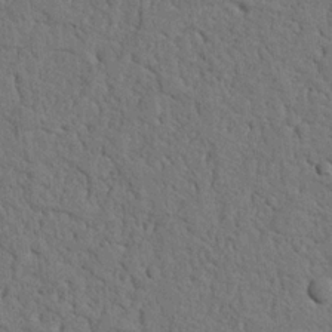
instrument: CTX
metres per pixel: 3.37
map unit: Nhu
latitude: 21.1403
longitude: -76.9513
